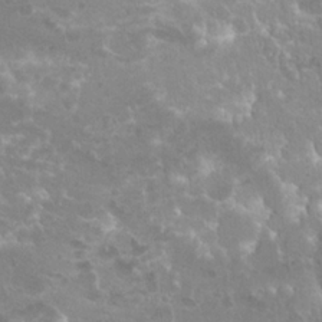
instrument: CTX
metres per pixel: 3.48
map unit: Hto
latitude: 20.6491
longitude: -40.4034
